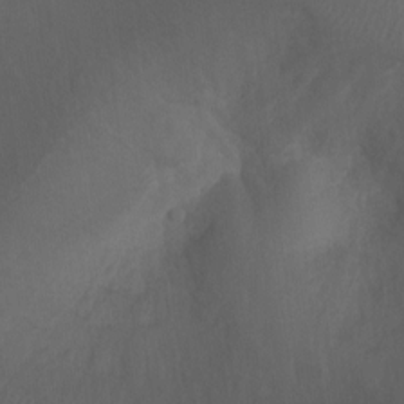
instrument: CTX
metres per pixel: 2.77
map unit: Ht
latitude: -11.4454
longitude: -35.0080
